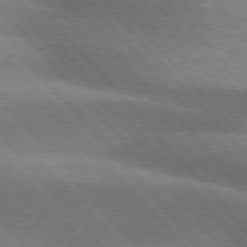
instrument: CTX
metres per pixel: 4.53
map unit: lApd
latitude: 76.2144
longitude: -62.2901
